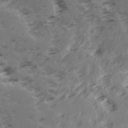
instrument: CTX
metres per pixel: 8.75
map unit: Ave
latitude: 15.0837
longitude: -104.4601
